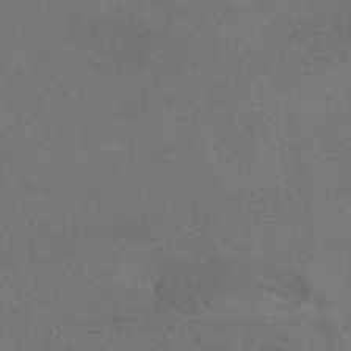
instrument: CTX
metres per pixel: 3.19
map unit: eAb
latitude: 47.8017
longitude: 113.5399
